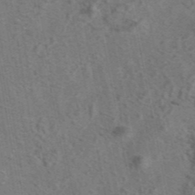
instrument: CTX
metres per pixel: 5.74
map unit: eAb
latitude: 43.5182
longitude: 108.0094
